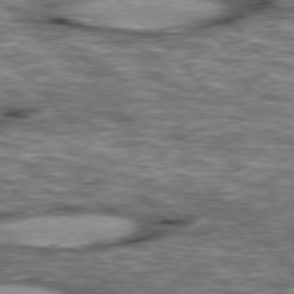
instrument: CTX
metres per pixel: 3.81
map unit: lApd
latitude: 76.7813
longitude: -49.7639
